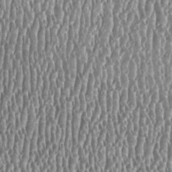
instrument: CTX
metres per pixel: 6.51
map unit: HNhu
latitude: 0.6112
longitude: 0.4062
